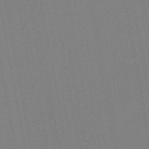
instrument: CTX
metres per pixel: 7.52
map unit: lHb
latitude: -46.4818
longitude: 71.5588
